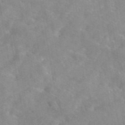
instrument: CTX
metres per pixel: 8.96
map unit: eAb
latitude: 45.1025
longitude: 126.4629
